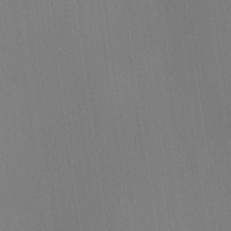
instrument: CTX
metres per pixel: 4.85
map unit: HNhu
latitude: 8.3278
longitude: 14.5574
